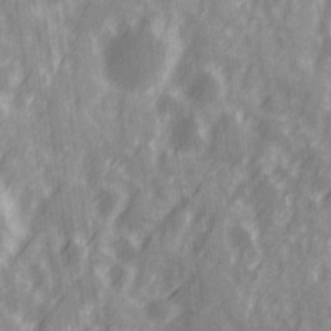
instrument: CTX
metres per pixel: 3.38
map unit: Ave
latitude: 20.6302
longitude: -132.0255
